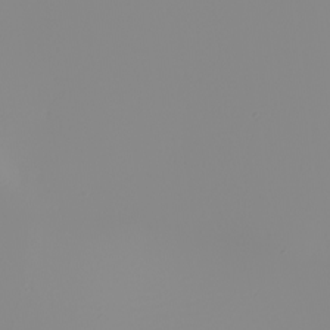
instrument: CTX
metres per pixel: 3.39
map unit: Nhu
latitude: -6.1794
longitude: -94.4790
